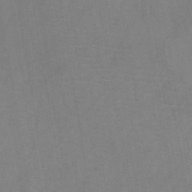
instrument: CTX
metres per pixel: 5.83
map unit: HNb
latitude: -44.6141
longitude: -39.8961
